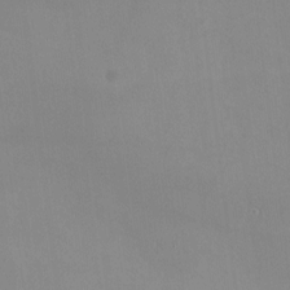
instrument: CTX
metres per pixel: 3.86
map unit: HNhu
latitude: 5.7072
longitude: 9.7666
